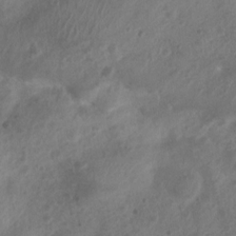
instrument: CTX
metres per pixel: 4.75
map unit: Nhu
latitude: 6.7813
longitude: -22.1389
